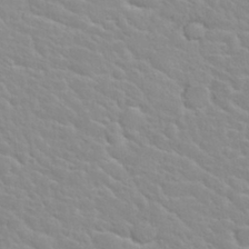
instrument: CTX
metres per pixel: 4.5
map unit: Nhu
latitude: 30.2712
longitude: -50.4601
